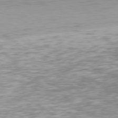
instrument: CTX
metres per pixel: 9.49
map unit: Hpe
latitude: 78.1200
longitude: -167.5749
